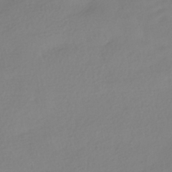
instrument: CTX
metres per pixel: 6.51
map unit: HNhu
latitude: -40.8219
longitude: 96.7463
